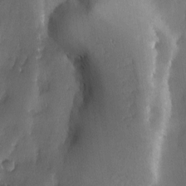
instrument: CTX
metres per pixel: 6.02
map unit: Ave
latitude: -11.1053
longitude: -121.9339
